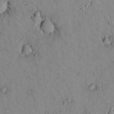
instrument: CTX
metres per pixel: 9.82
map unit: lAvf
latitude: 9.2726
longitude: 168.6896
